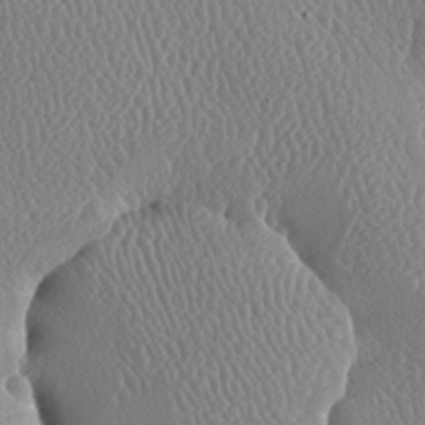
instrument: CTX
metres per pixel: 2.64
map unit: lAa
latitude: -9.1809
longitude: -128.5546
